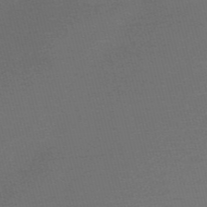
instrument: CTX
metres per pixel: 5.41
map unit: Nve
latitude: -56.6140
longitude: 61.3132
